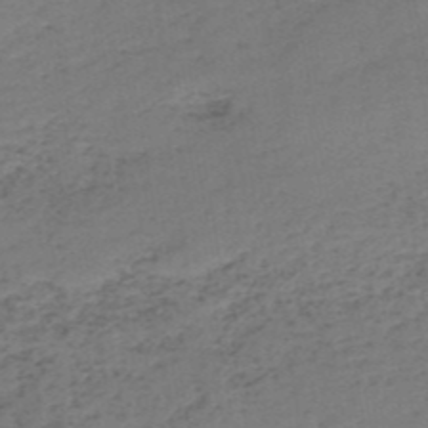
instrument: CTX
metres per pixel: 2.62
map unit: HNb
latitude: -51.7666
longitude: -52.9514
